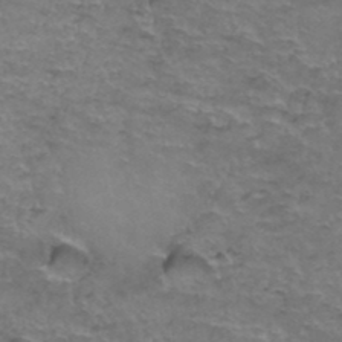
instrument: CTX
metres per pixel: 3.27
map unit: Hto
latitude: 37.0270
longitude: -41.8583
